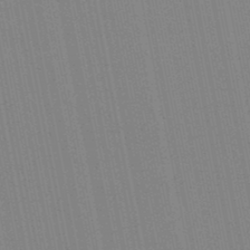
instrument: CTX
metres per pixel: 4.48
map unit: lHb
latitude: -47.8800
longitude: 78.3117
